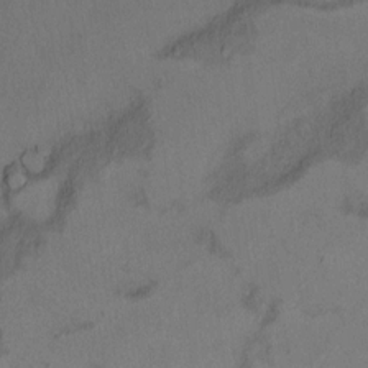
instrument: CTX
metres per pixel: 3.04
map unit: Ht
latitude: 11.4616
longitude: -31.9528
